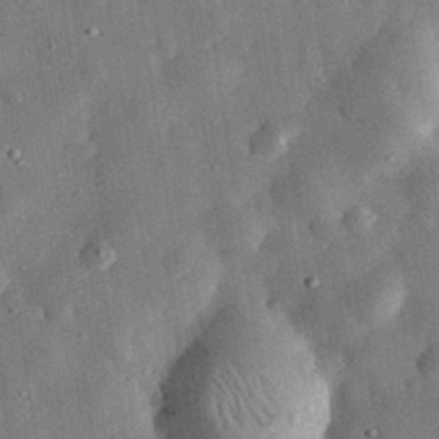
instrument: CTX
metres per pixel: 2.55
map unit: eHh
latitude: 32.4601
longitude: -76.8947
